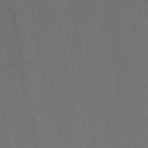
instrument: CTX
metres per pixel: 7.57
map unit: eAb
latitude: 42.6680
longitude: 106.0850
